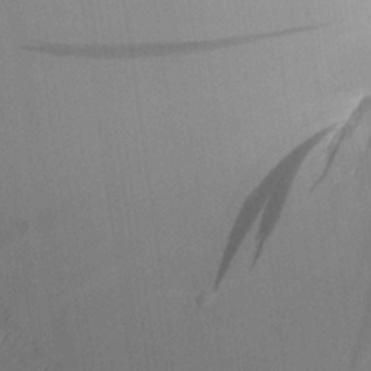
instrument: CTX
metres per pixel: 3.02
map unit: Aa
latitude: 25.5560
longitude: -133.2915
